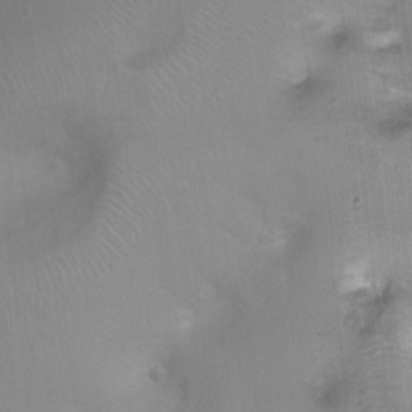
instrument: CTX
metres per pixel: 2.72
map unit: Ht
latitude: -0.8408
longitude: -20.5924
